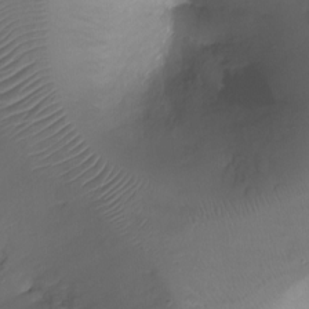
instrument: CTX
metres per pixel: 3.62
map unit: Ht
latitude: -17.5588
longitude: -44.3089
